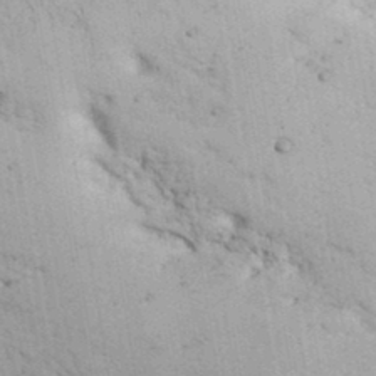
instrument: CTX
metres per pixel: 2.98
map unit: eHh
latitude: 35.1781
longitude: -68.3845
